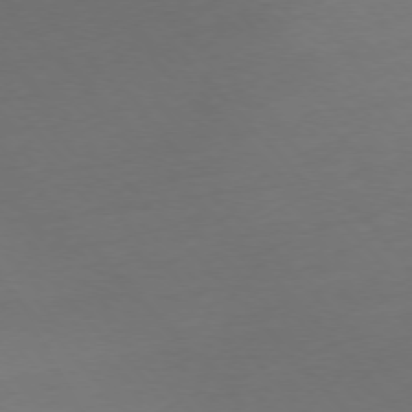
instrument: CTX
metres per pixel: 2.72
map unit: Ap
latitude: -76.7085
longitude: -71.8394
